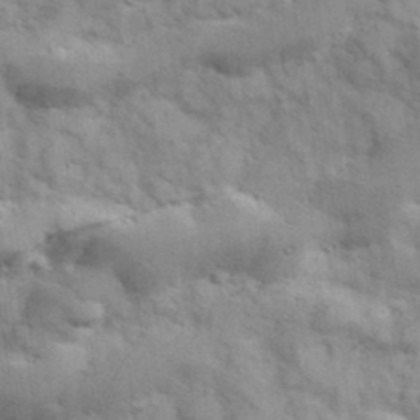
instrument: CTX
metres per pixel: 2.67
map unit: Hve
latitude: 32.3278
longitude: 151.2376
